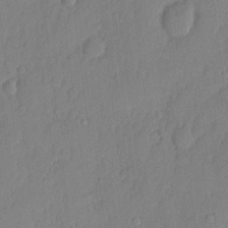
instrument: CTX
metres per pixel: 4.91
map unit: eHh
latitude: 5.2348
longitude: -76.0822
